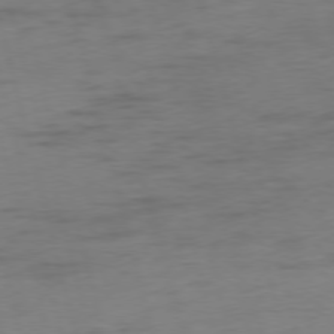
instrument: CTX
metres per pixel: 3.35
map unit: Ap
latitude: -75.7856
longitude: -73.8773
